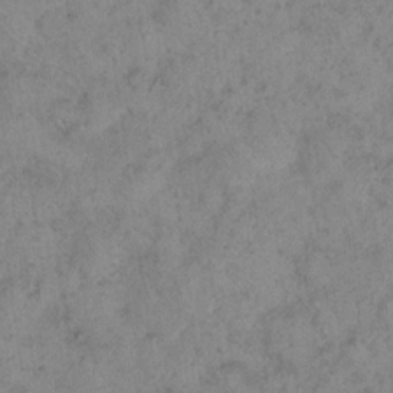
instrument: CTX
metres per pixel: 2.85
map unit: eHh
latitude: 16.7624
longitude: -63.7261
